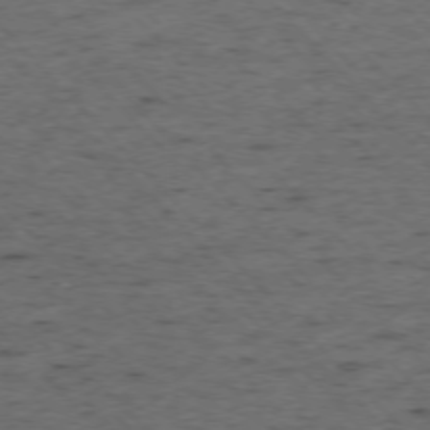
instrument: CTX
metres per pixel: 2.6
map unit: Ap
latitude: -76.2362
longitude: -87.3293
